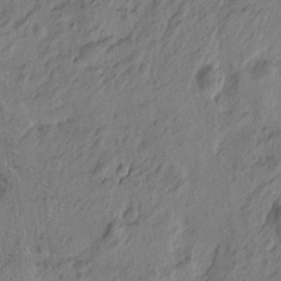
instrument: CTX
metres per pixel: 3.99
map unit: Htu
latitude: -5.4643
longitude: 179.9178
